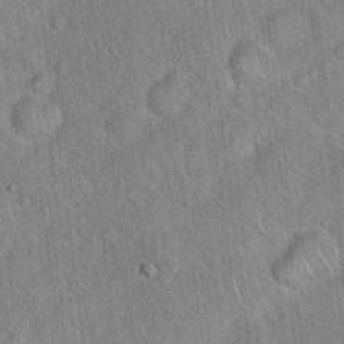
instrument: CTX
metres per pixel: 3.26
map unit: Hto
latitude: 17.8205
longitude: -52.3656
